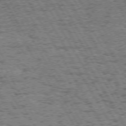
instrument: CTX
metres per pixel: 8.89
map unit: Hpe
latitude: 72.1767
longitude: -127.7261
